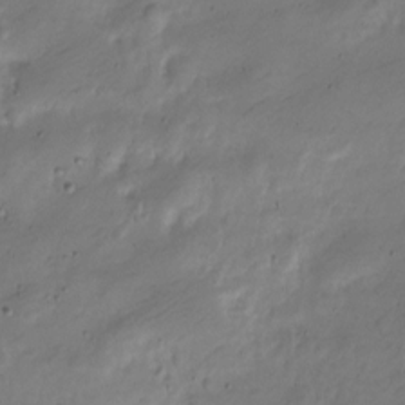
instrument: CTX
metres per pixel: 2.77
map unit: Nve
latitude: -24.9542
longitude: 106.4251
